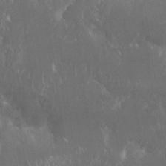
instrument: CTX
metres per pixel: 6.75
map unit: Nhu
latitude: 25.5938
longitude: -59.6127
